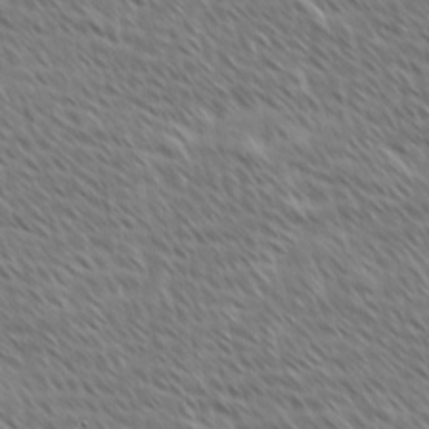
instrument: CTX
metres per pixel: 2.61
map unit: Ave
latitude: 8.8569
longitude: -106.2711
